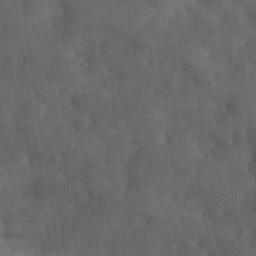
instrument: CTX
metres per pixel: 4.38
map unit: eHh
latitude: 31.8017
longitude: -70.6490
